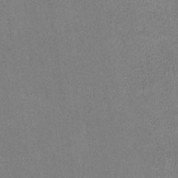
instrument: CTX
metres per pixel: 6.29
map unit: lHvf
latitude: -12.3495
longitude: -104.0633
